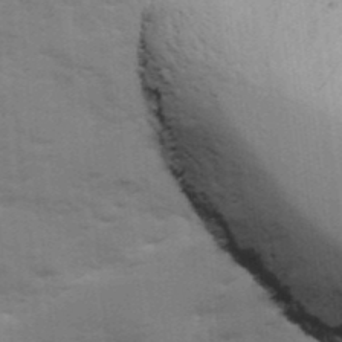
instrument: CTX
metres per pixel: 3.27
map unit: Ave
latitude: 12.3467
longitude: -102.2144
